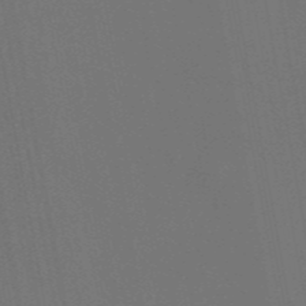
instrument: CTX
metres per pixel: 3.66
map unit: eAb
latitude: 46.4034
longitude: 121.5588
